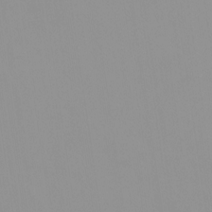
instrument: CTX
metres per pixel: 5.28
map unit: HNhu
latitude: -0.5952
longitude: -6.0444
